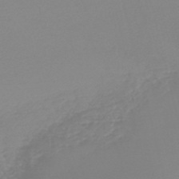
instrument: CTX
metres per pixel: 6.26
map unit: lHb
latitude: -45.8800
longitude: 64.1039
